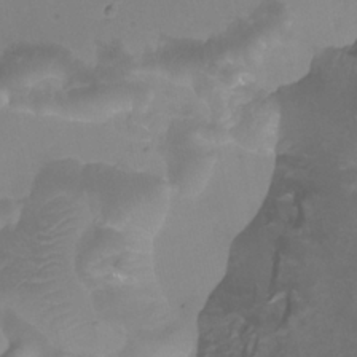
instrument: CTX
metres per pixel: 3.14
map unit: Nhu
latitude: -9.1620
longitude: -70.9702
